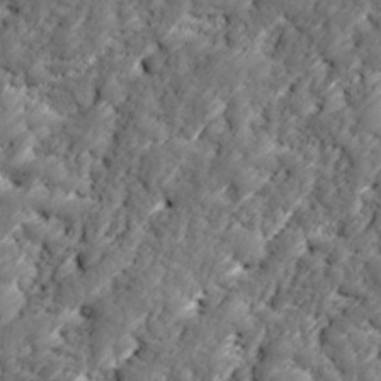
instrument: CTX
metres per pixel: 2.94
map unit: Ave
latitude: 16.9703
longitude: -135.3292
